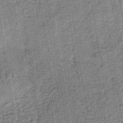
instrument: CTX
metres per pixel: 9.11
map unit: lHb
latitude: -38.3495
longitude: 64.3118
